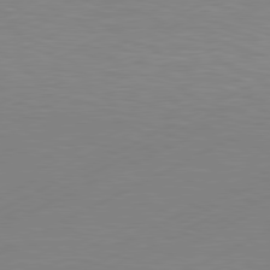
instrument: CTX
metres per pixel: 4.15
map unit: Hpe
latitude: -81.6533
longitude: 13.1809
